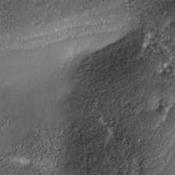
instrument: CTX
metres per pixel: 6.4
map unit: Nhe
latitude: -38.0094
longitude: -119.4804
